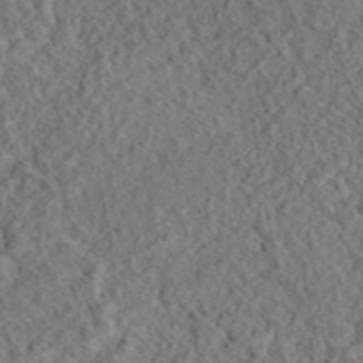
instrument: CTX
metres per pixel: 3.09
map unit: eAb
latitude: 43.5371
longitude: 116.3306
